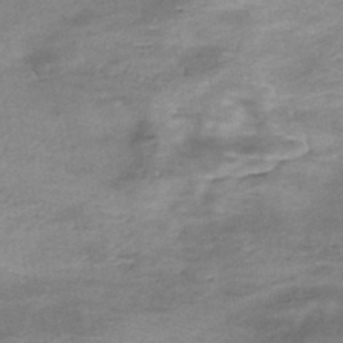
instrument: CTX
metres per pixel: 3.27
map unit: Nhe
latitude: -47.8422
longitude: -170.8947
